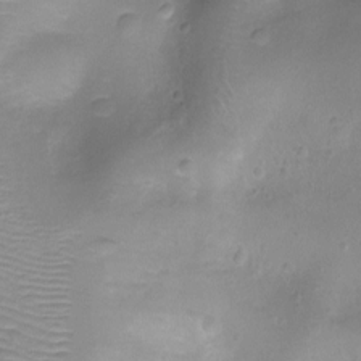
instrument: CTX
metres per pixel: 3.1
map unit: Ht
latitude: -8.2928
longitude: -21.1781
